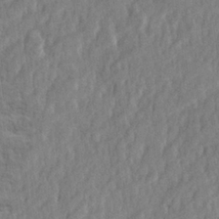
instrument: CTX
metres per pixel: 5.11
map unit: lHvf
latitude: 25.1592
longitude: 143.8044
